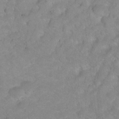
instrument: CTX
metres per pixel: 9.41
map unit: Hto
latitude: 3.2159
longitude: -35.9717
